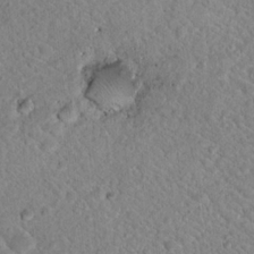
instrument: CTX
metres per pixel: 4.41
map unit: Nhu
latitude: 18.6112
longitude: -33.0458
